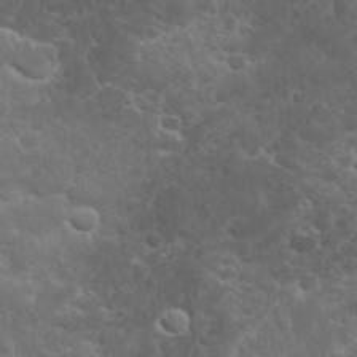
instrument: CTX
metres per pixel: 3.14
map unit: eHh
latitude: 32.0822
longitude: -62.6113
